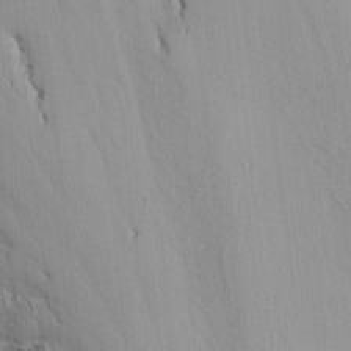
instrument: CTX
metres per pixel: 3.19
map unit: Nhu
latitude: -5.9367
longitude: -68.4790
